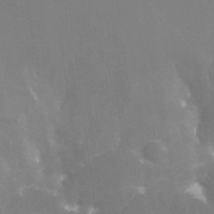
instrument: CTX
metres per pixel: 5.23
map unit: Nhe
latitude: -28.7085
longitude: -110.2523
